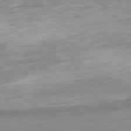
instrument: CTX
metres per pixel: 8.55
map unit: Ap
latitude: -79.9745
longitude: -88.0633
